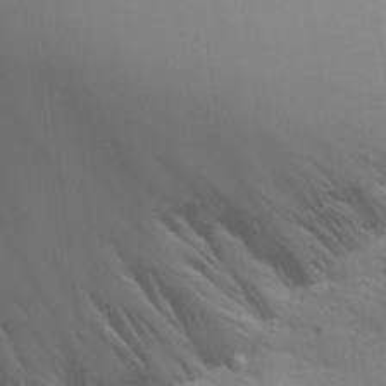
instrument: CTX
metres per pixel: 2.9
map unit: Aa
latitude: 27.9339
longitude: -138.9136
